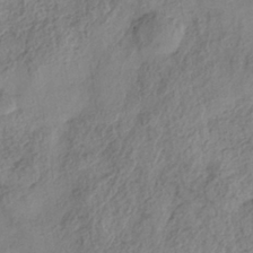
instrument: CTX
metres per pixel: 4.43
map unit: Nhe
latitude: -38.5196
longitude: -146.8569
